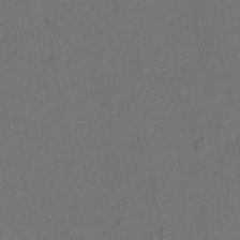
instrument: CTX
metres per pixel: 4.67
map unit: lAvf
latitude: 9.2159
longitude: 166.7274
